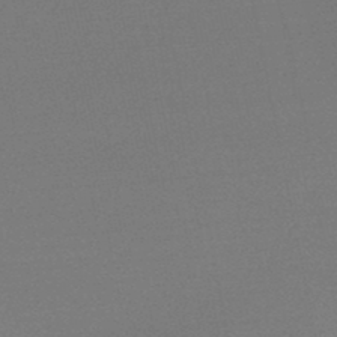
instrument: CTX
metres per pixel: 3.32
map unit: lHb
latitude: -48.2740
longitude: 66.5196
